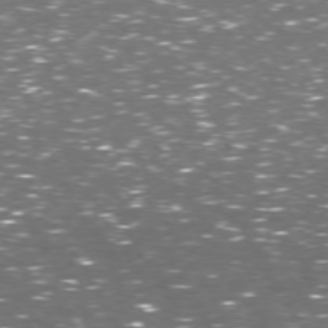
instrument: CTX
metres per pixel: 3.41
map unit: Hpe
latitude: 73.0837
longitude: -124.0822
